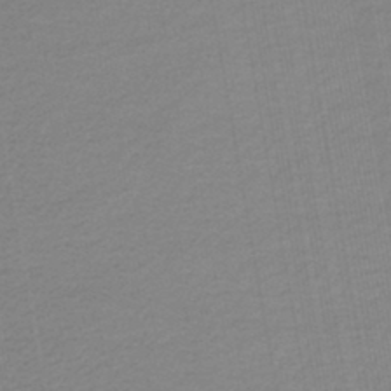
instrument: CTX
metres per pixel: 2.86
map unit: lHb
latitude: -44.1039
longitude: 61.5210
